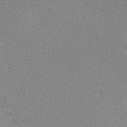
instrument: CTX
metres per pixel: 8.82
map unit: lAa
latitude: -10.6708
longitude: -125.7260
